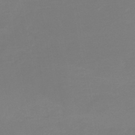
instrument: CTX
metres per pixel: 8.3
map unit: lHb
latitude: -44.9542
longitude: 64.2173
